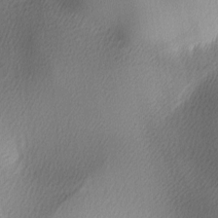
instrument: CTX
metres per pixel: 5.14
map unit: lAa
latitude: -5.8422
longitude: -123.0269
